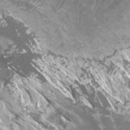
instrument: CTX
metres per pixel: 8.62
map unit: Htu
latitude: 2.7813
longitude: -20.2523
